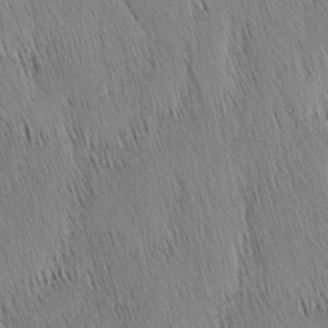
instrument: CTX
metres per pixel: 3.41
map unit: Nhu
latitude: -4.6518
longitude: -150.0822
